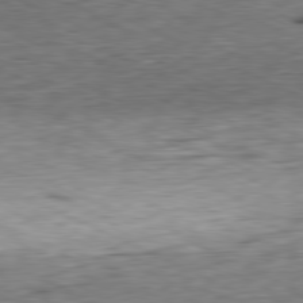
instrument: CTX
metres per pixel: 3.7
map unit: Ap
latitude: -81.1809
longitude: -71.4426
